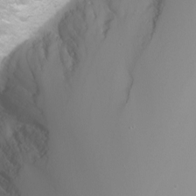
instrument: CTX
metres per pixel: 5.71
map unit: Nhu
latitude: -4.4818
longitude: -75.7828
